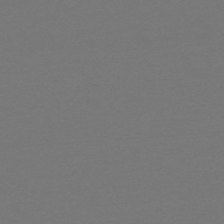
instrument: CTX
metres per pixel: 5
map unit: HNb
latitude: -51.7855
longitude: -43.6883
